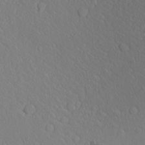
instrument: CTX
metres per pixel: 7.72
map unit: Aa
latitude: 23.6694
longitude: -146.5924
